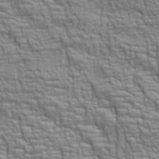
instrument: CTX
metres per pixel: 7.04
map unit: lAa
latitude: 6.8380
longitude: -115.7071
